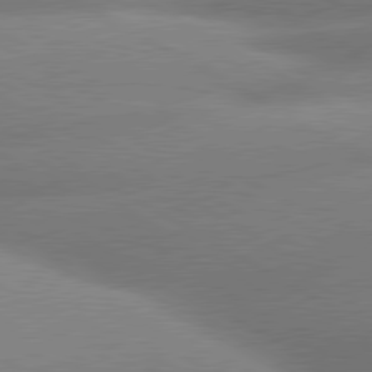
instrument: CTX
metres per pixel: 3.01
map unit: lApd
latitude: 80.3845
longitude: -163.4238
